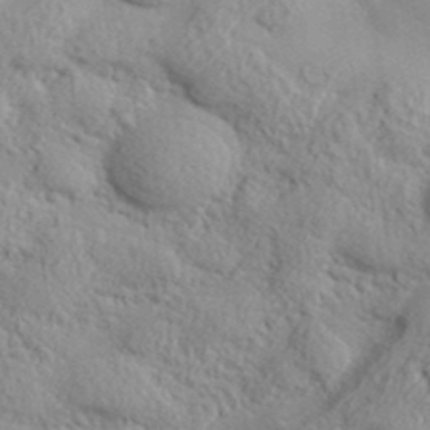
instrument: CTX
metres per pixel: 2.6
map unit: lHvf
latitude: 37.5749
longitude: -87.5371
